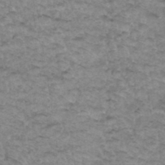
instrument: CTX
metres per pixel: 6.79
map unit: Hto
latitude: 35.2726
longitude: -47.7450
